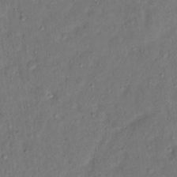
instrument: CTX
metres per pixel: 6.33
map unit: Ht
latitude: 14.7436
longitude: -37.1592
